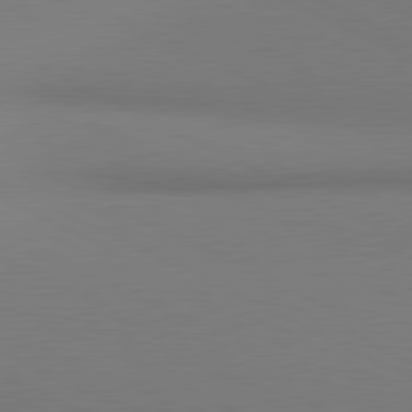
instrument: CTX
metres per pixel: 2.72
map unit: lApd
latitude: 80.8947
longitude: 145.0487
